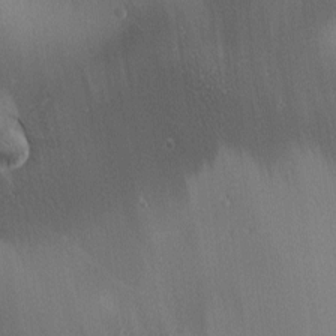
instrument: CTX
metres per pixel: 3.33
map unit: lAa
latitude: 2.1955
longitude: -116.6302
